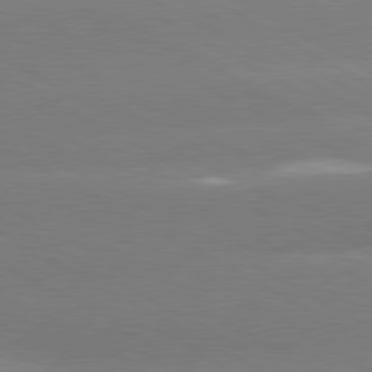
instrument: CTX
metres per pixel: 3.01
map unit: lApd
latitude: 80.8191
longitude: -153.0648
